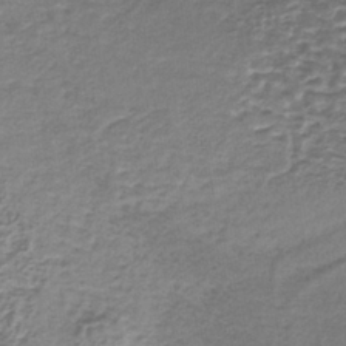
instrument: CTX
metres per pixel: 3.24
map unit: lHb
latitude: -37.4265
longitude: 60.4251
